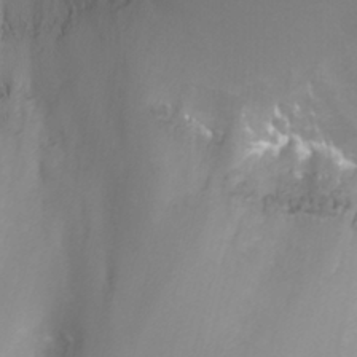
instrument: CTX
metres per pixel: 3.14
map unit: Nhu
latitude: -7.5021
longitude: -75.5371
